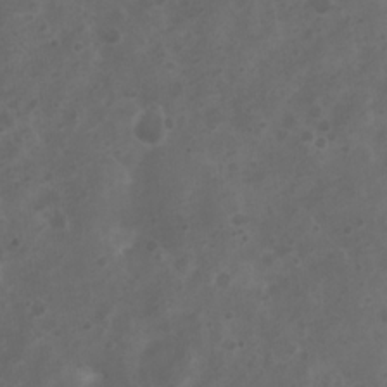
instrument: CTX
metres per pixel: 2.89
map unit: Nhu
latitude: 2.9324
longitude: -14.8947
